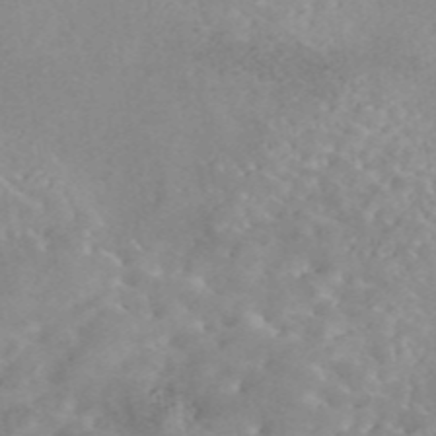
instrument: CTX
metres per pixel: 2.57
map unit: eAb
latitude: 44.6490
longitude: 126.7274
